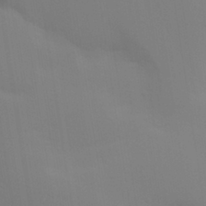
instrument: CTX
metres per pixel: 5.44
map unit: Aa
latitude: 29.2726
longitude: -132.1389
